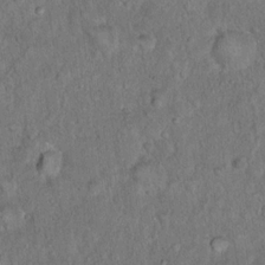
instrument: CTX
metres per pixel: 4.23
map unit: Hto
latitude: 15.9717
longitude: -40.8569
